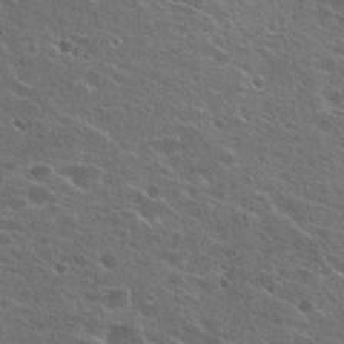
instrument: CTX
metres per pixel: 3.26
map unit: Hto
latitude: 26.4979
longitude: -45.0836
